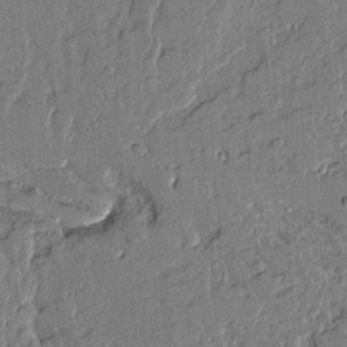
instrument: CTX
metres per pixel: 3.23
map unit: lAvf
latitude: 14.3090
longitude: -125.8205
